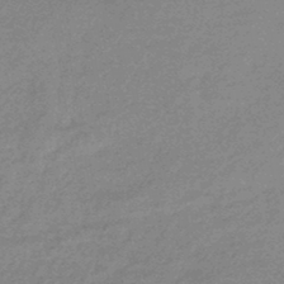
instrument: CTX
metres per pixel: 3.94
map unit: HNhu
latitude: -44.4818
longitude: 93.1431
